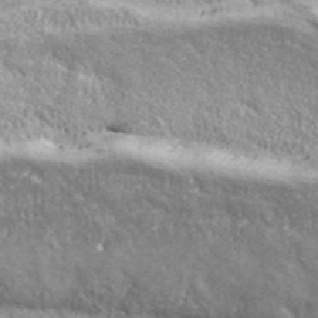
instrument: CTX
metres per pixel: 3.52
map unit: eHh
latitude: 43.4427
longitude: -89.9151
